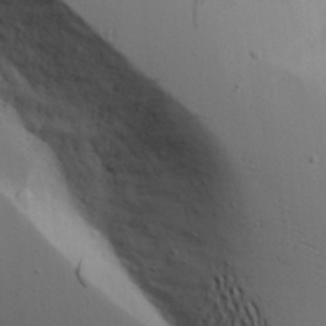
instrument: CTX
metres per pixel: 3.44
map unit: Aa
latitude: 18.5168
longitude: -125.8205
